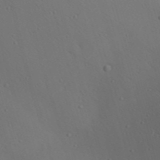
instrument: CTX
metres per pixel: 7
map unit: Aa
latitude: 23.2159
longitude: -138.2145
